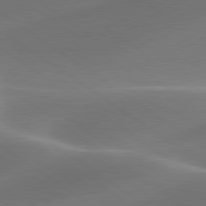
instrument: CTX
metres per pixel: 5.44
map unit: lApd
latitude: 79.8961
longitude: -91.4615
